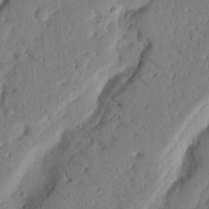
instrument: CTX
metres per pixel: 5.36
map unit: Nhu
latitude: 20.2334
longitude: -76.7813
